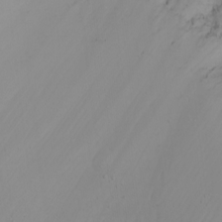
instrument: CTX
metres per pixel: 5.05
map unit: Nhu
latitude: -7.0108
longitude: -66.0255
